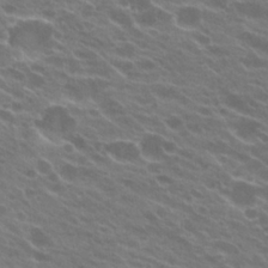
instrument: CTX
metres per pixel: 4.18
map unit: Hto
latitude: 23.6127
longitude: -37.6316
